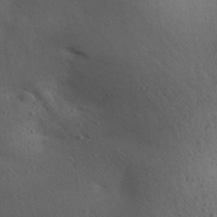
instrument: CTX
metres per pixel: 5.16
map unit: Aa
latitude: 29.8205
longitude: -144.9891
